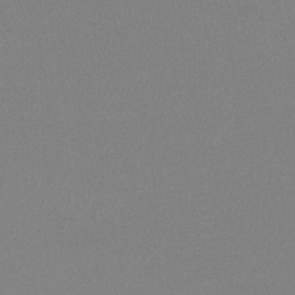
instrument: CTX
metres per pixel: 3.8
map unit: HNb
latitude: -45.7667
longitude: 55.3321
